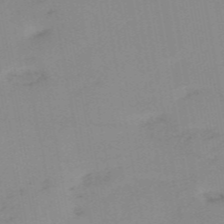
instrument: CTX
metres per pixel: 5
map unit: HNb
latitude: -53.9367
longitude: -48.6679
